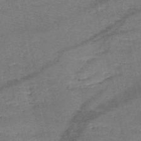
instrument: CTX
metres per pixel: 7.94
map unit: HNb
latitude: -49.8989
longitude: -41.3670
